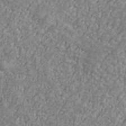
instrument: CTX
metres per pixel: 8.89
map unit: Ave
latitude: 41.0647
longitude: -111.3671
